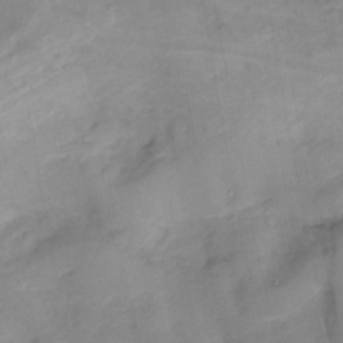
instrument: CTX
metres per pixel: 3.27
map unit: Nhu
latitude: -9.9367
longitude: -76.4979
